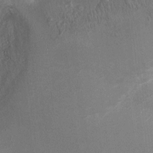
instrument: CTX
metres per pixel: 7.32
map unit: Ht
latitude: 2.0822
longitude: -19.5560
